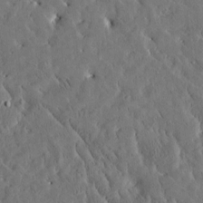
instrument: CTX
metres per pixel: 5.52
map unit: Htu
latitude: -4.0661
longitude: 174.3117
